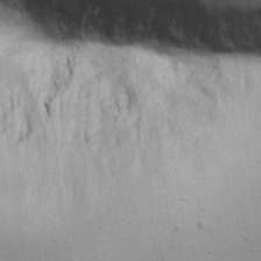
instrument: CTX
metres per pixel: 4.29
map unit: Aa
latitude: 18.9891
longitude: -141.5938
